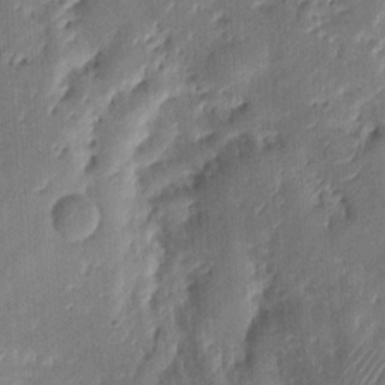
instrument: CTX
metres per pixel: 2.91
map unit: eHh
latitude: 8.2712
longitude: -73.4616
